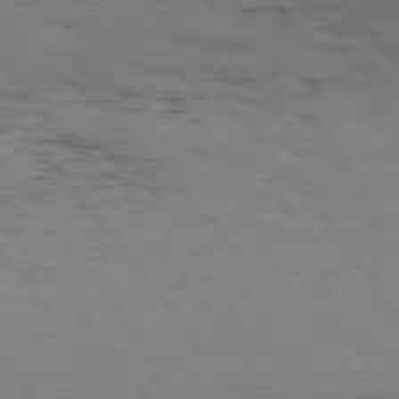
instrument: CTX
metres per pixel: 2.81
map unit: Hpe
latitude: 74.6302
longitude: -133.6694
